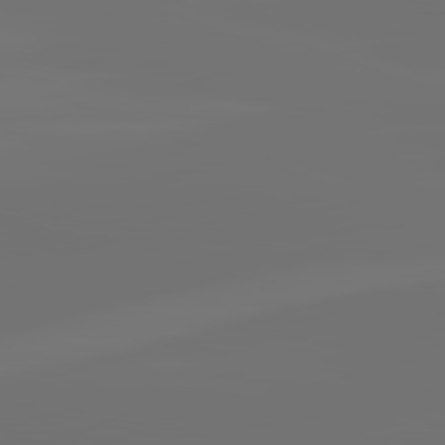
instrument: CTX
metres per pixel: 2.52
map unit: lApd
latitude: 82.2144
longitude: -160.7813
